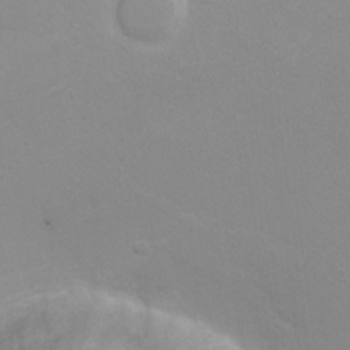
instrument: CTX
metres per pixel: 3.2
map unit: Hto
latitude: 7.1025
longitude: -30.8758
